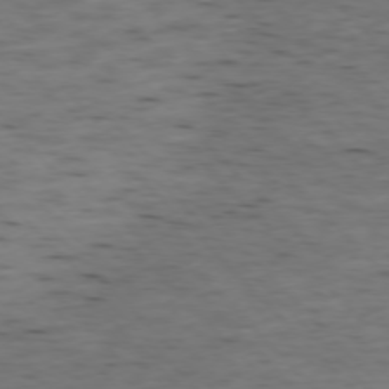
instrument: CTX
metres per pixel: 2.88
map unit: Ap
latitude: -76.8975
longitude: -91.3293
